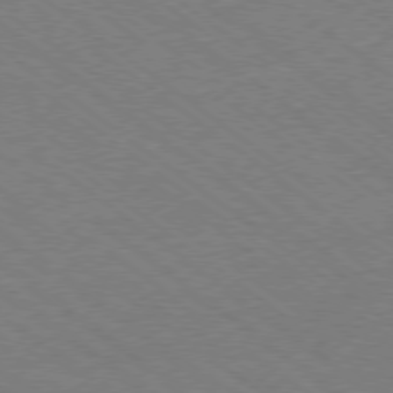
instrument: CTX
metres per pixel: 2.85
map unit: Hpe
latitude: -78.9352
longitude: -14.8002
